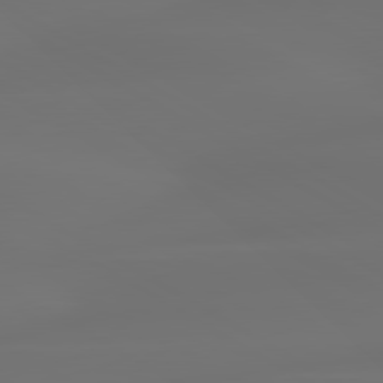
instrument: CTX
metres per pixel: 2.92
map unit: lApd
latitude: 80.0822
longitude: -85.8583
